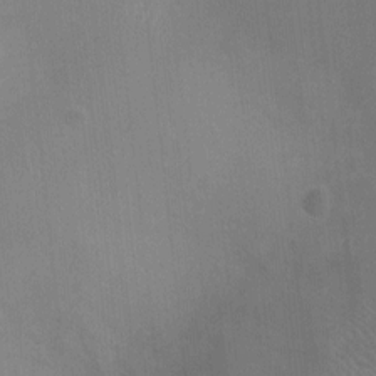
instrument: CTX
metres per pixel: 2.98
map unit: Ht
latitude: -4.5762
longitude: -17.1970
